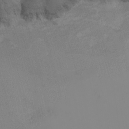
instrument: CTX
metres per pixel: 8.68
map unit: Nhu
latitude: -7.2187
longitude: -89.4805
